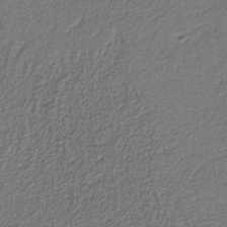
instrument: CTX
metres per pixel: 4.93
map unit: eAb
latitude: -39.0676
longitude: 51.5777
